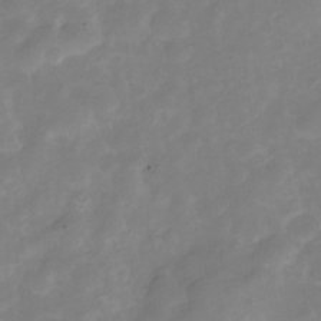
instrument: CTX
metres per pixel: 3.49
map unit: Nve
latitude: -26.1983
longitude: 105.6344
